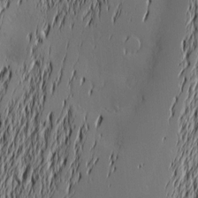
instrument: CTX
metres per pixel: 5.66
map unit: Nve
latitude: -9.5777
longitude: 173.8800
